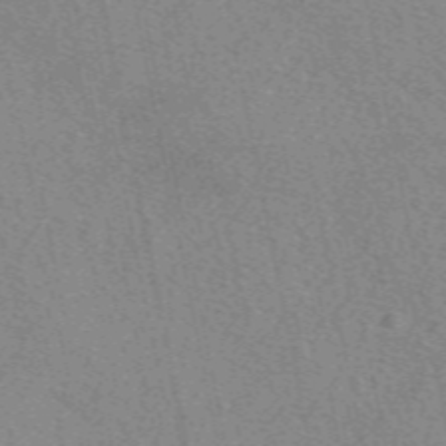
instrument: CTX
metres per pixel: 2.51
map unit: eAb
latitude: 49.8583
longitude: 109.4265
